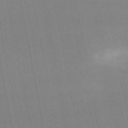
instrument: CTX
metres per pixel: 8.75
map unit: lHb
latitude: -50.0850
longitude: 70.6519
